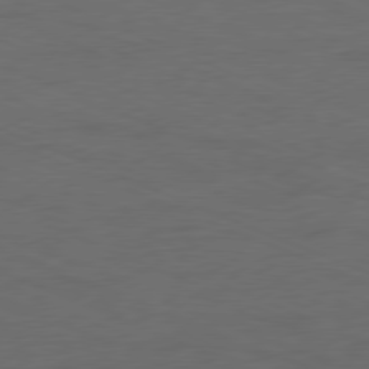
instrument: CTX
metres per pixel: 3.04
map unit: Ap
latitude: -78.0472
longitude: -73.4427
